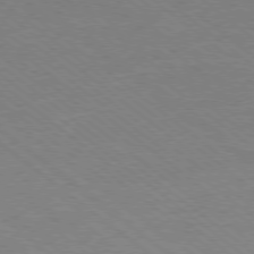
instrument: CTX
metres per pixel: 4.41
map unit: Ap
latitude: -79.3131
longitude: -100.9892
